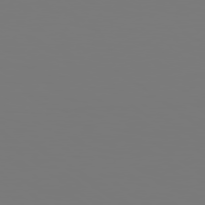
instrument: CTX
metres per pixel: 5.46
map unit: Hpe
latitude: 78.9136
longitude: -139.7261
